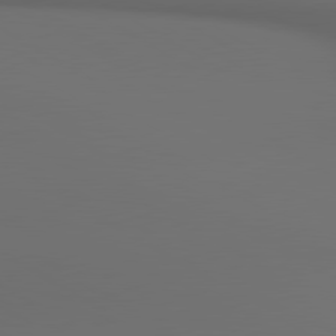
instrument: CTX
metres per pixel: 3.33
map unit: lApd
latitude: 80.5924
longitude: 155.1242
